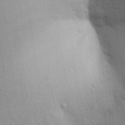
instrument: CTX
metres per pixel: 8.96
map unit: Aa
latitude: 28.7624
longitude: -147.3293
